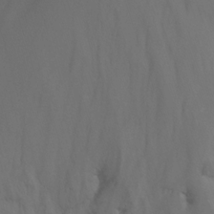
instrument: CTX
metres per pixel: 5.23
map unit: Nhu
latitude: -14.2740
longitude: -55.7261
